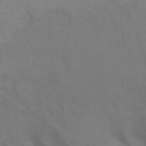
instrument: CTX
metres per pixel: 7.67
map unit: Ht
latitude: 10.6869
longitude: -40.5545
